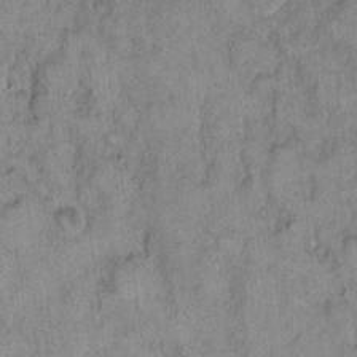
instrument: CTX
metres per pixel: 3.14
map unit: eHh
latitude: 10.7435
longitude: -63.9717
